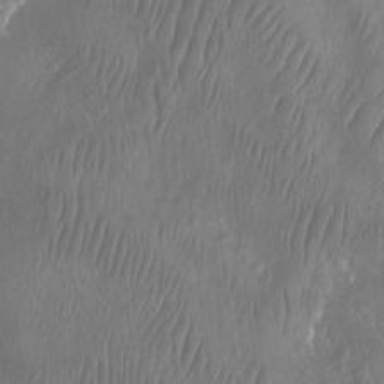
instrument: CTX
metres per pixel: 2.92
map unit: Htu
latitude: -9.1431
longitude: -75.6127
